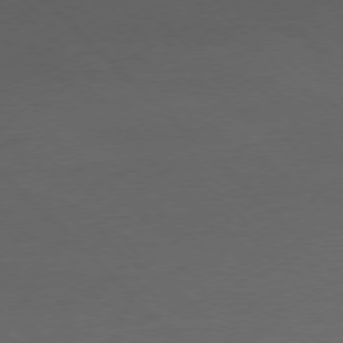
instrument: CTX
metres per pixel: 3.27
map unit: Ap
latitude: -77.2943
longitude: -92.3089
